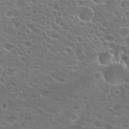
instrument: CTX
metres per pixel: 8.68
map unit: Hto
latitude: 22.4412
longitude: -41.0269
